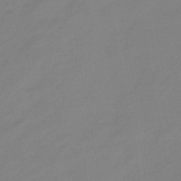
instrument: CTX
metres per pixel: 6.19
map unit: eHb
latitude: -45.6911
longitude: 88.0850
